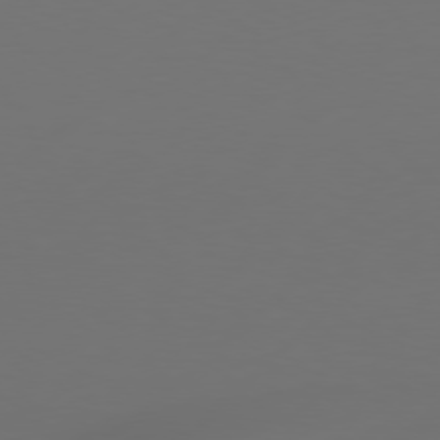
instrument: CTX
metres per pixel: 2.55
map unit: Hpe
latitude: 76.6490
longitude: -131.3293
